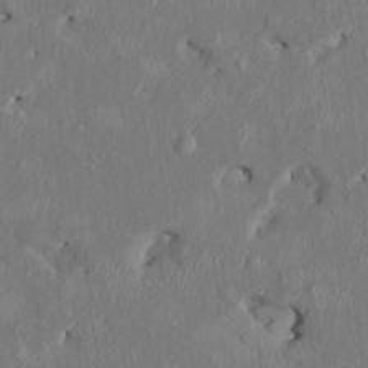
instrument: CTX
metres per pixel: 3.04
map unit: HNhu
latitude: 3.2348
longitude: -5.1781
